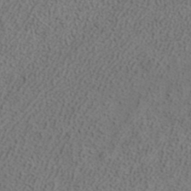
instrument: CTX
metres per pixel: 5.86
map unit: ANa
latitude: 37.6883
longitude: 20.0094
